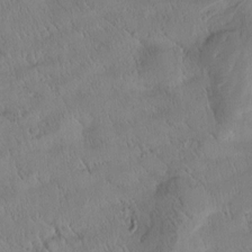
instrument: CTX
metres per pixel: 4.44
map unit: Htu
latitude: -1.1054
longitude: 174.9163
